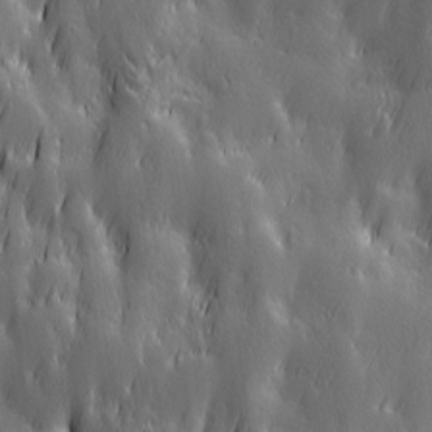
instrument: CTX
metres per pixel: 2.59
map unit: Ave
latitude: 13.0270
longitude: -104.7058
